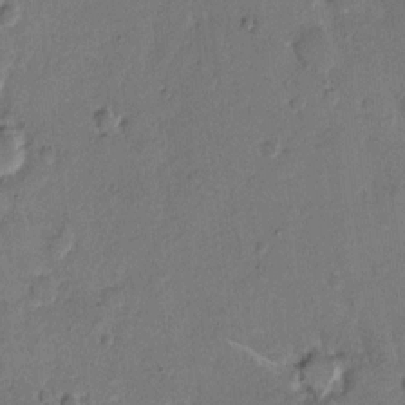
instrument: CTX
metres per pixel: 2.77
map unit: Hto
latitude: 7.7639
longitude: -62.2523
